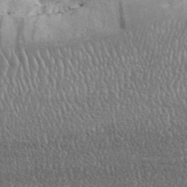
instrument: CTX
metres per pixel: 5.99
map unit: Aa
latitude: 33.2159
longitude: -135.5560
